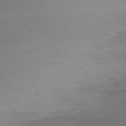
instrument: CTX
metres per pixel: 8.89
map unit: Ap
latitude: -75.8423
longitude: -80.8947
